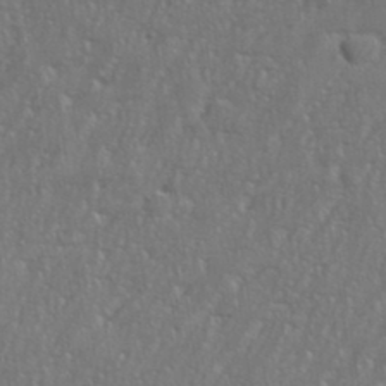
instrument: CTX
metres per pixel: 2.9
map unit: eHh
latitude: 35.9717
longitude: -132.4790
